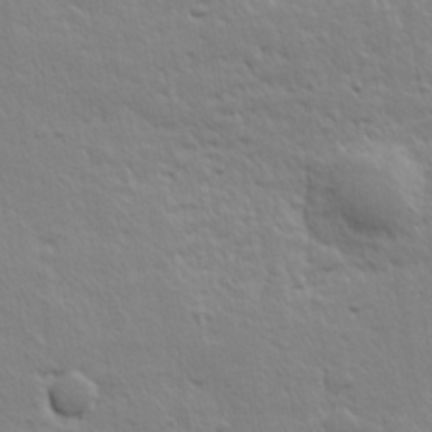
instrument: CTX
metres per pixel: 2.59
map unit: Hve
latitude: 24.2333
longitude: 144.7463
